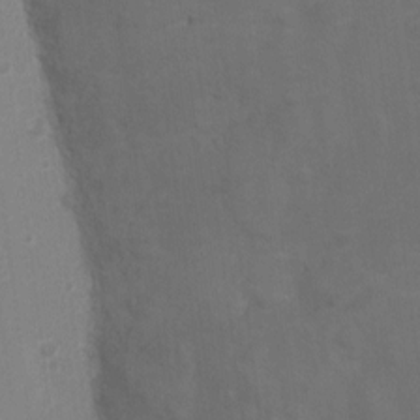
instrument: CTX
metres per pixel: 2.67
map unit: Ht
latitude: 2.0255
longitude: -25.7449
